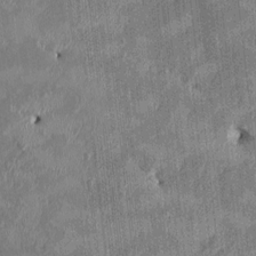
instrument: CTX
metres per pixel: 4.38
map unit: HNhu
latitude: 0.8758
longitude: -6.3656
